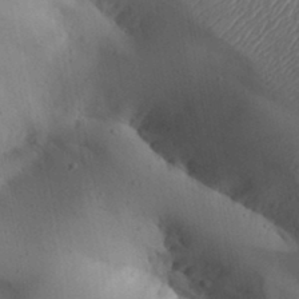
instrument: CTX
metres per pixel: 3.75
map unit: Aa
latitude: 32.2145
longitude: -144.4979
